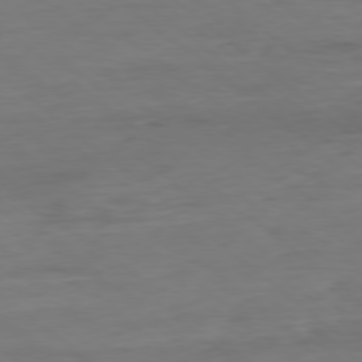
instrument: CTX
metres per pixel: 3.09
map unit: Ap
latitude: -78.6329
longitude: -88.1011
